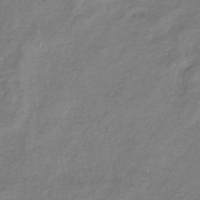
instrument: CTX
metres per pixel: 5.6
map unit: eHb
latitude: -40.9353
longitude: 80.4629
